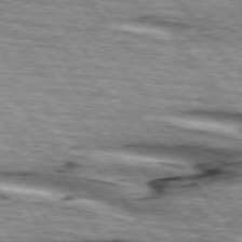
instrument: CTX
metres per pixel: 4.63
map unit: lApd
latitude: 75.8394
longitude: -81.6694
